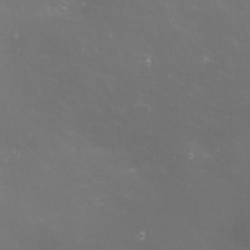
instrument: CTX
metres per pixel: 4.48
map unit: eHh
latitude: -4.4629
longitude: 19.2754
